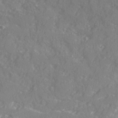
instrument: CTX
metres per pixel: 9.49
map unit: Ave
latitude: 19.9339
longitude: -130.5735
